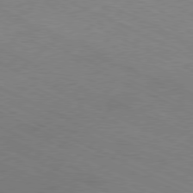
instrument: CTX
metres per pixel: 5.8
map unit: Ap
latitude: -80.4251
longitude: -67.4048
